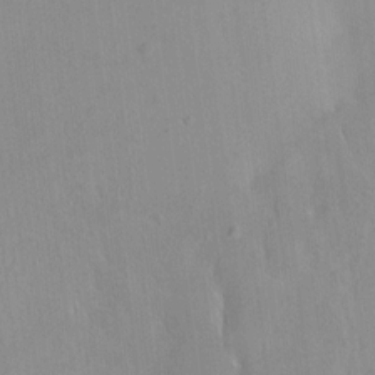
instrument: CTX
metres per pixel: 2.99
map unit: HNhu
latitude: 5.4804
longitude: 3.7666
